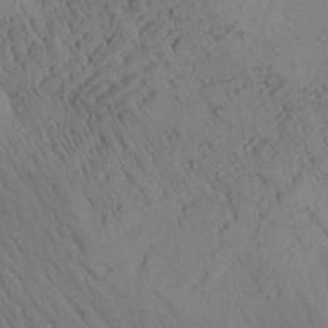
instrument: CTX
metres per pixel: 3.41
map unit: Aa
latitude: 26.3656
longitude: -141.9906
